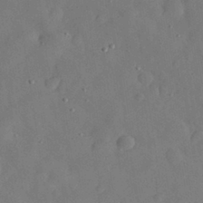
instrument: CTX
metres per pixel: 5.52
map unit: eHh
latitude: 30.0255
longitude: -72.1389
